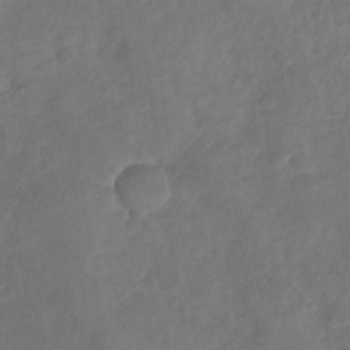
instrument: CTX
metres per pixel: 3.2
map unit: Nhu
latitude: -30.1417
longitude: -62.9703
